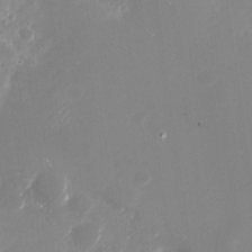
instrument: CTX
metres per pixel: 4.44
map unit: Nhu
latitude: -28.7652
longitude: -68.9325
